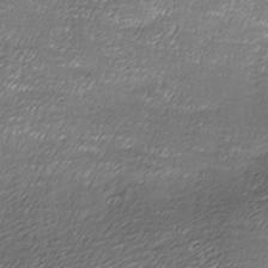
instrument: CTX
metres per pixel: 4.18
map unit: Ave
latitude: -7.6533
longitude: -123.0647
